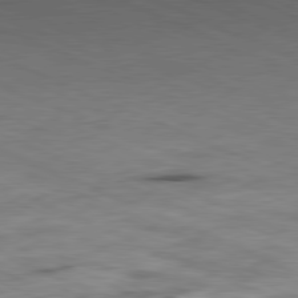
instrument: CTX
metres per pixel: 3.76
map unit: Ap
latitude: -81.6533
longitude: -83.2159
